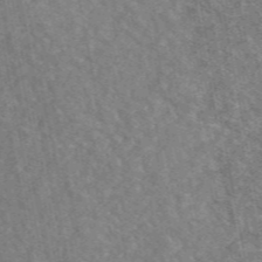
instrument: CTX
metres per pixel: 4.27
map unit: eAb
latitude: 48.4412
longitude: 117.2564
